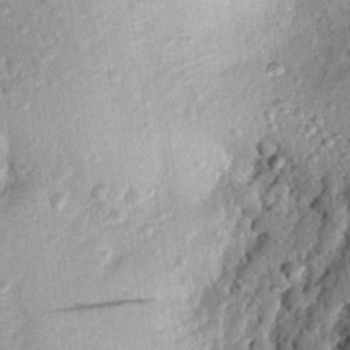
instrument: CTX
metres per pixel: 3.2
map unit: eHh
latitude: 24.6679
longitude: -78.8947
